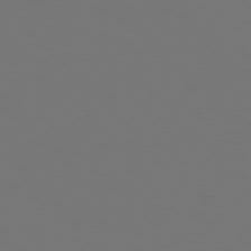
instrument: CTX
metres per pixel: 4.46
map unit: Hpe
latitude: 77.8583
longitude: -166.8380
